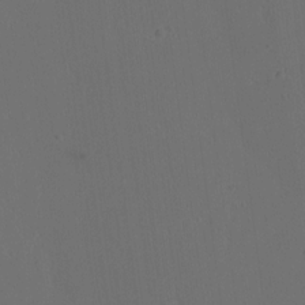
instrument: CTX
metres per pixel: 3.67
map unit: Ave
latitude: 13.7261
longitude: -106.7813
